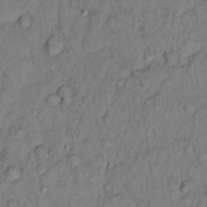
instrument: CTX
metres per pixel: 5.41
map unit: Hto
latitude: 15.1404
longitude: -30.5357
